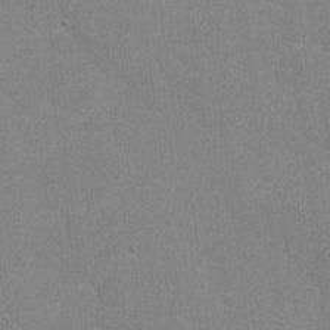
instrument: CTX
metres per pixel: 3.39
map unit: lAvf
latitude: -8.0850
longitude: -113.8772
